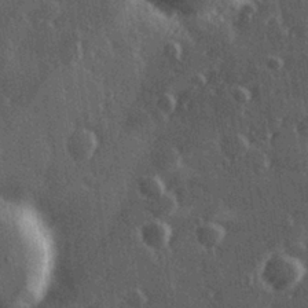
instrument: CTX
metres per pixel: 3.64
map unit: Hve
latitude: 27.1025
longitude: 147.3320
